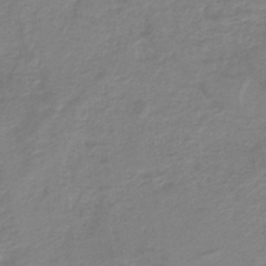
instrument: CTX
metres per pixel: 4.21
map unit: lHb
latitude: -40.6329
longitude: 52.3306
